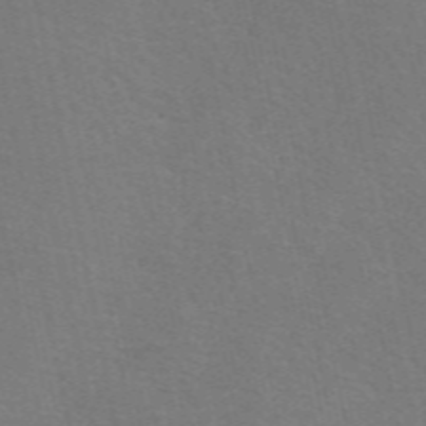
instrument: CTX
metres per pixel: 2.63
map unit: eAb
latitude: 51.2726
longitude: 111.5777
